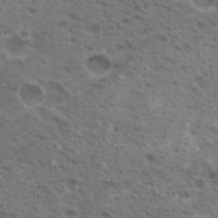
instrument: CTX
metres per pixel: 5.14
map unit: Nhu
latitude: 19.7449
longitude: -31.4805
